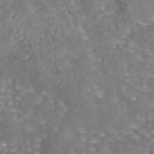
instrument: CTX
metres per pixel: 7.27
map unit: eAb
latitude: 44.2900
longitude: 106.0850
